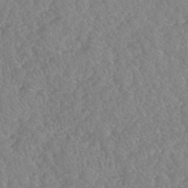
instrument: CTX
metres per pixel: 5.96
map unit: HNhu
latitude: -46.8786
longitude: 29.6722
